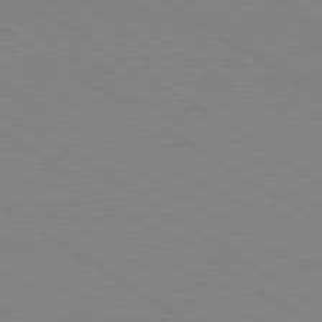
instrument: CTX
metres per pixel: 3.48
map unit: Ap
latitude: -79.9745
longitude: -59.1403
